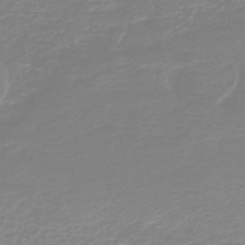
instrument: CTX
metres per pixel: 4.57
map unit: HNb
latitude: -44.8408
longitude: 50.2361
